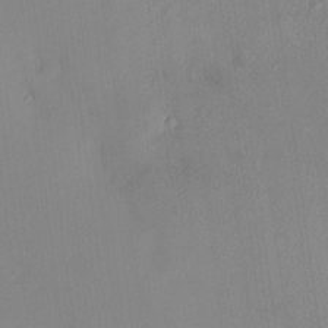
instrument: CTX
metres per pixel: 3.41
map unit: HNhu
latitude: 5.5938
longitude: 3.1053
